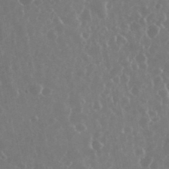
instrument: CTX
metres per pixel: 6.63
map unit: eHh
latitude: 35.0836
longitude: -59.1214
